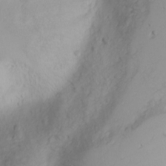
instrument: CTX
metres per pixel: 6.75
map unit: Nhu
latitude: -1.0298
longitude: -74.4979
